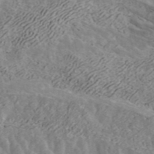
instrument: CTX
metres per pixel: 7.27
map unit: ANa
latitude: 42.2712
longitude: 16.6897
